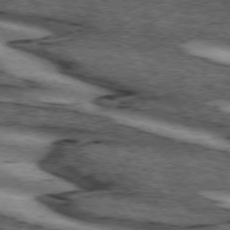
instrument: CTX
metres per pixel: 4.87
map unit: lApd
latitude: 73.8206
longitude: -74.8947
